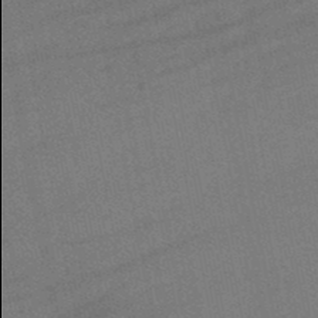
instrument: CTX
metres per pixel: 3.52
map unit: lHb
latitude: -49.4266
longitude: 78.0094
